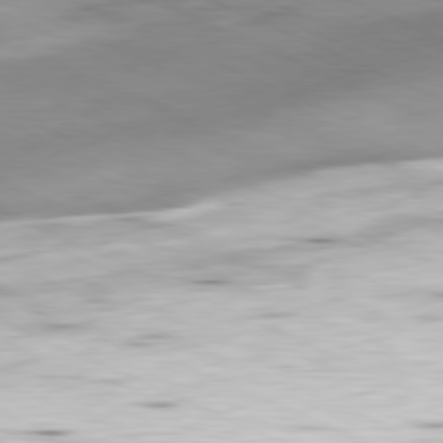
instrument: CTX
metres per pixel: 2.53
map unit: Ap
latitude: -81.5588
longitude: -82.0822
